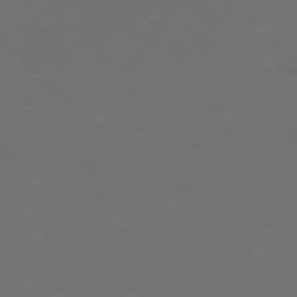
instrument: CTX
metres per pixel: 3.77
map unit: Hpe
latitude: 74.8947
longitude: -129.5371
